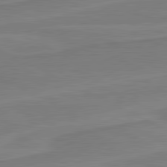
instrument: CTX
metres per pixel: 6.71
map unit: lApd
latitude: 81.2726
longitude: 171.0864
